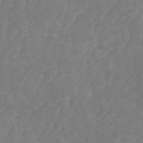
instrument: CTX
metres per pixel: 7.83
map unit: Nhu
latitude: -28.5763
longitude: -64.5546
